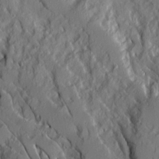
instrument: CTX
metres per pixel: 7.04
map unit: Ave
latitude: 14.4223
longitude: -130.8002
